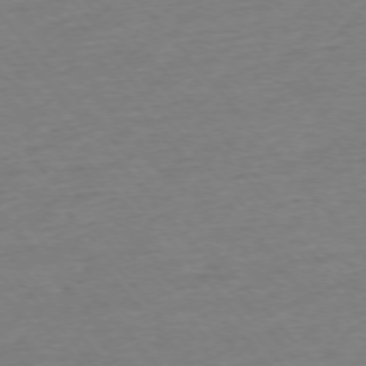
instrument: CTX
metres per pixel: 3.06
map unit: Ap
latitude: -75.6344
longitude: -82.2333
